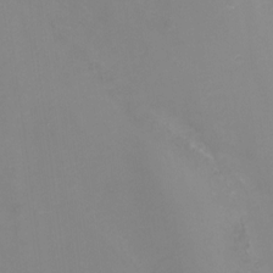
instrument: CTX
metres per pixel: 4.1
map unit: Ht
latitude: -0.6897
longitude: -33.7639
